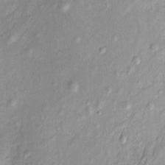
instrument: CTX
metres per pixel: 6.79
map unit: Htu
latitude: -5.1242
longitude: 158.6141
